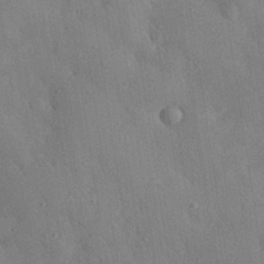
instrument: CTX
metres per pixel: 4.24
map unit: eHh
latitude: 30.1578
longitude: -76.2711
